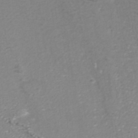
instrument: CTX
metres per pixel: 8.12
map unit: ANa
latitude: 40.5923
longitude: 24.9164
